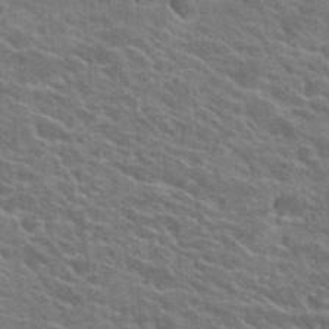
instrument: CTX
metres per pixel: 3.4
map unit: Hto
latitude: 24.0255
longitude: -36.6302
